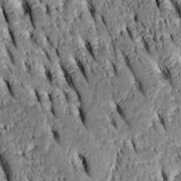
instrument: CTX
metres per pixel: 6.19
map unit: Htu
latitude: -3.2187
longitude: 151.4643
